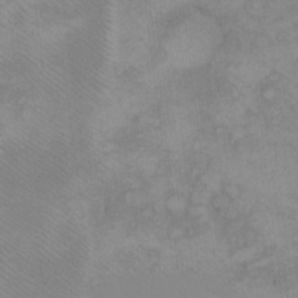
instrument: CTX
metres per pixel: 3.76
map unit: eHh
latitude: -8.4818
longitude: -69.3670
